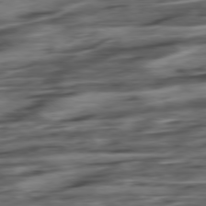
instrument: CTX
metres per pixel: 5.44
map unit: Hpe
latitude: -79.0675
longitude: -17.3860
